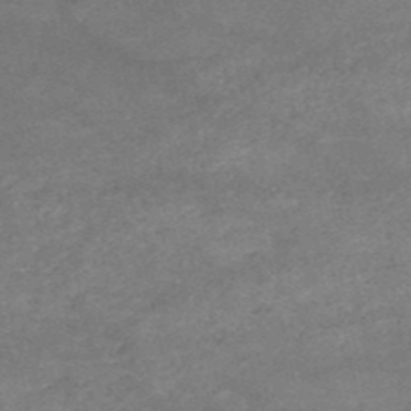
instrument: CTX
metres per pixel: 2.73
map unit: HNb
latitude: -53.1431
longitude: -41.2348
